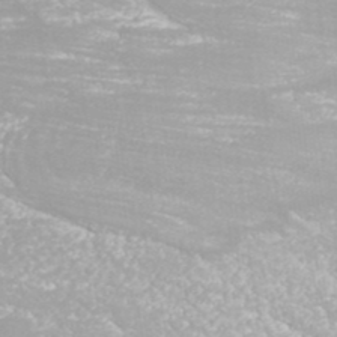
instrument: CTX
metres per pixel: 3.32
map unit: ANa
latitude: 41.6127
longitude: 27.8233
